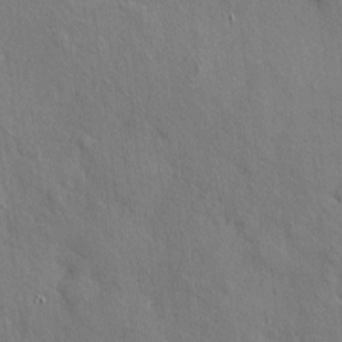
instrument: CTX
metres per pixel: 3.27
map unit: eHh
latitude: 3.9528
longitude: -74.1200
